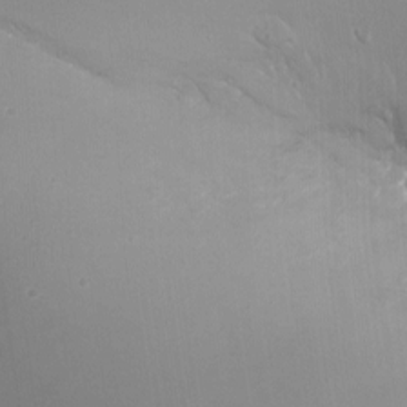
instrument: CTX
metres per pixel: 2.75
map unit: Nhu
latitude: -13.1431
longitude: -65.2537
